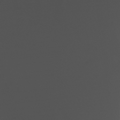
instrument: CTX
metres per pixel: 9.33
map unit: Nve
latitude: -21.9745
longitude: 107.0676
